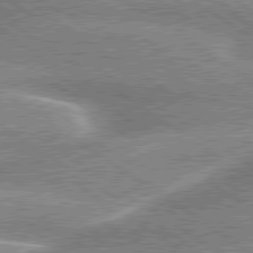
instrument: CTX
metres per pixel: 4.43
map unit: lApd
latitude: 79.9528
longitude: -135.8772
